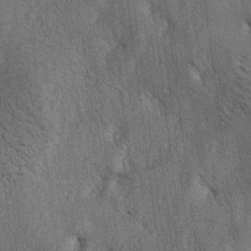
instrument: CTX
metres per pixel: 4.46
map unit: lAa
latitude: -4.8786
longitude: -125.8583
